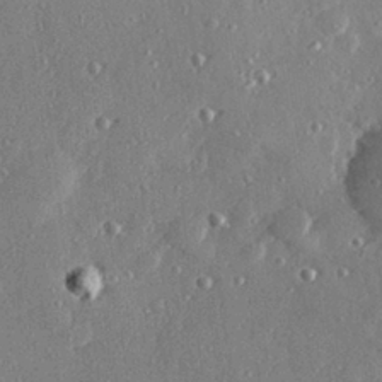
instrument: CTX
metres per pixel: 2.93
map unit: Hve
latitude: 28.5168
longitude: -91.1970
